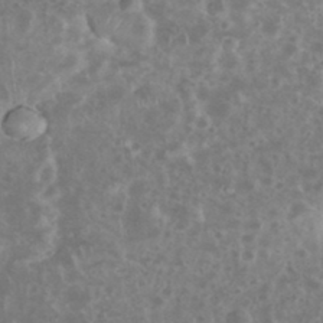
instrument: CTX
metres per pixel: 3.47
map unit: eHh
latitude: 34.6301
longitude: -61.6316
